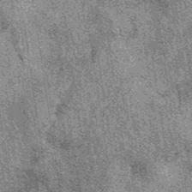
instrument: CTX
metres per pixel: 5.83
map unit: eAb
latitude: 39.1025
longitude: 107.4454
